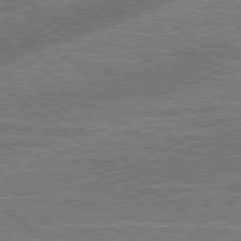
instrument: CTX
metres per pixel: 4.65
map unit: lApd
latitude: 79.4049
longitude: 173.5777
